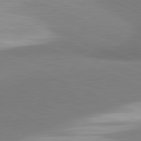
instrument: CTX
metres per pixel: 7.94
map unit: lApd
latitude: 81.7261
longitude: 161.5588
